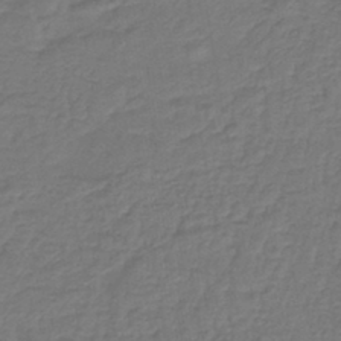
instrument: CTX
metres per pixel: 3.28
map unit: lHb
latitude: -42.6329
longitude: 64.5763
